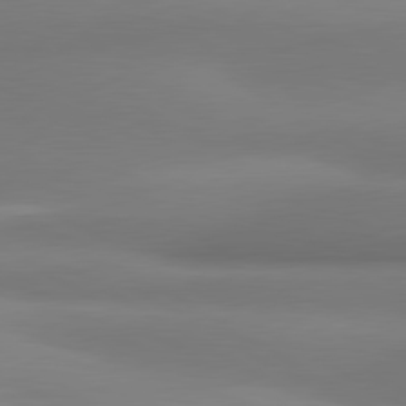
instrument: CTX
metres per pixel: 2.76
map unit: lApd
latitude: 80.3467
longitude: 174.2550
